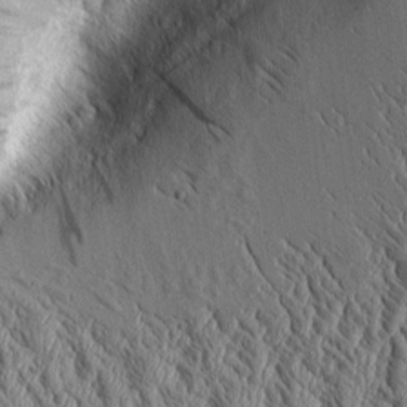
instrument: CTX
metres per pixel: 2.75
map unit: Aa
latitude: 9.3671
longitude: -129.5560
